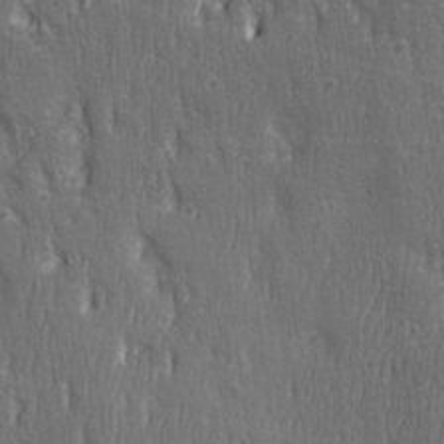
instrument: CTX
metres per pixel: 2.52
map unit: Ave
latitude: 22.4601
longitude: -134.4601
